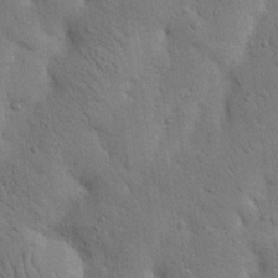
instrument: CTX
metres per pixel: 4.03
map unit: Nhu
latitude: 20.3090
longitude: -74.4790
